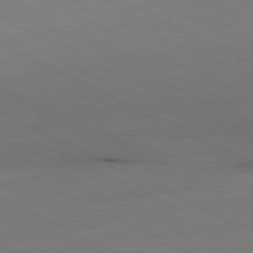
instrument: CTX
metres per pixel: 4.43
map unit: Ap
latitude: -80.5952
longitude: -94.1578
